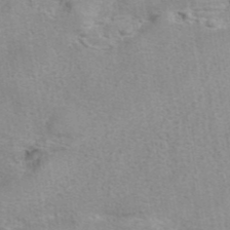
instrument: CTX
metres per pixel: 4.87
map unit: eAb
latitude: 42.6680
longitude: 103.8989
